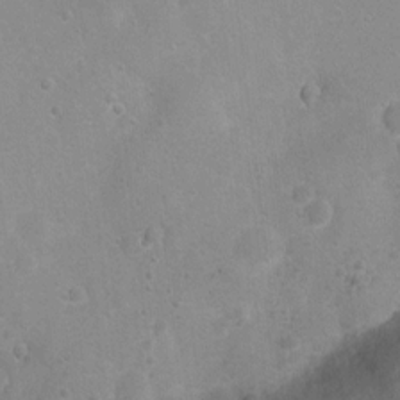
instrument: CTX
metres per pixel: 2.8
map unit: Nhu
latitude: 3.9717
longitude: -27.2537
